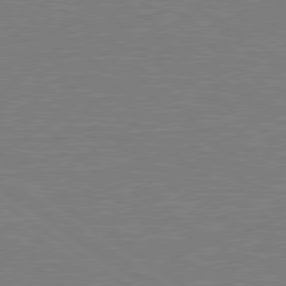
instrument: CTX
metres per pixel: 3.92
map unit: lApd
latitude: 79.0837
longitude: -92.8002
